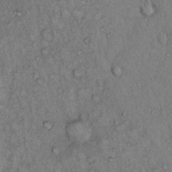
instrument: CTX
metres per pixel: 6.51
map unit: Hto
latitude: 12.2901
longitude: -58.2900
